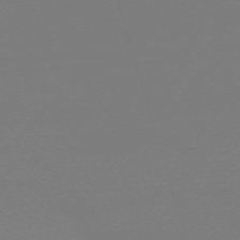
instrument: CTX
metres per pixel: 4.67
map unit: eHh
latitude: -62.5384
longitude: 52.4251
